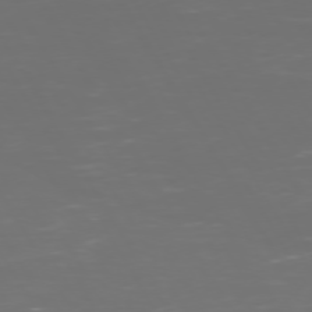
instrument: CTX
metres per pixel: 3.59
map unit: Hpe
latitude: 72.4979
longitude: -126.5168
